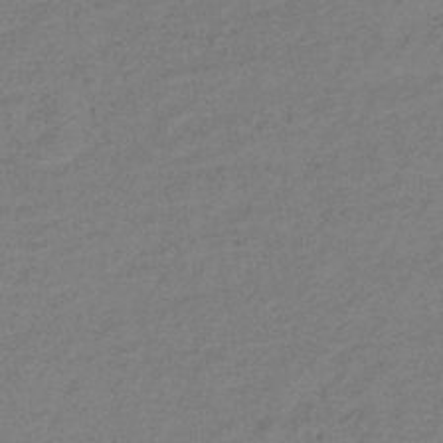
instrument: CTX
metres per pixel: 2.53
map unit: lHb
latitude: -32.2173
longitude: 66.6518
